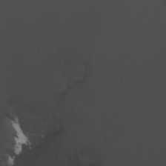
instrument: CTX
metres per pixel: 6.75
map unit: lHvf
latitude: 21.8206
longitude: 142.0850
